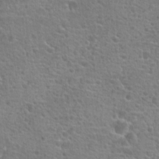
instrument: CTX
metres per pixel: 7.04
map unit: Hto
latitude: 18.5545
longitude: -41.7260
